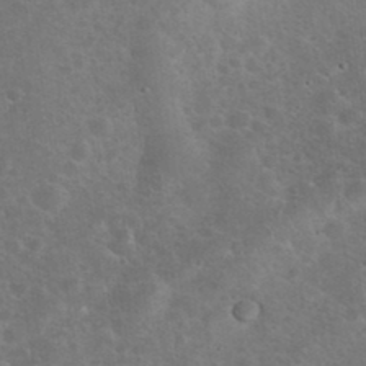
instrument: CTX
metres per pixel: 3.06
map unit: eHh
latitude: 36.6869
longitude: -66.1388
